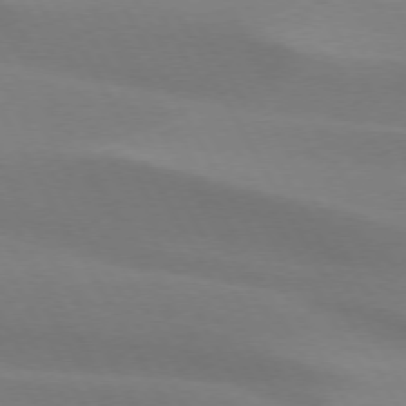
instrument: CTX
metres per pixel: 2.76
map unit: lApd
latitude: 73.4427
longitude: -49.2915
